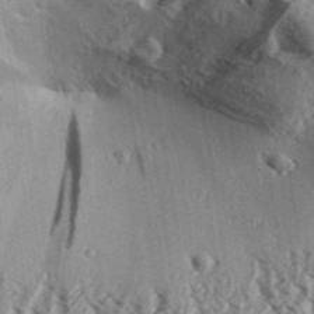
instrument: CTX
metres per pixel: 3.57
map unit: Aa
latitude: 31.9339
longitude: -137.1026
